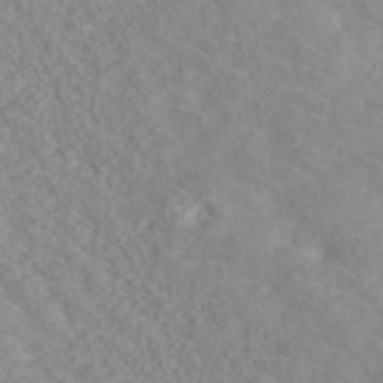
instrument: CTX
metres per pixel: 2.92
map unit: ANa
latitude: 40.3467
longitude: 28.1795
